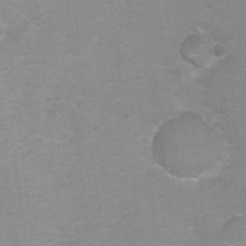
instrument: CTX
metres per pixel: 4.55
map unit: Ht
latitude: 2.8569
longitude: -28.9513
